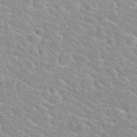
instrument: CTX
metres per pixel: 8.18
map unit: Nhu
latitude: 30.2901
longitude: -50.3089
